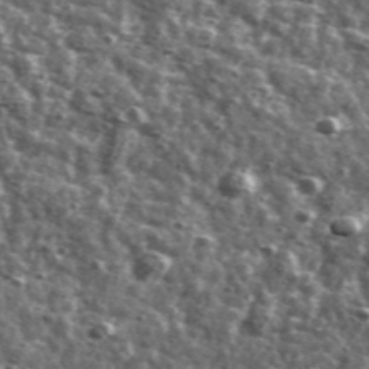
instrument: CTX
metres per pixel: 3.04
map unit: Ave
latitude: 41.4804
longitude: -106.3845
